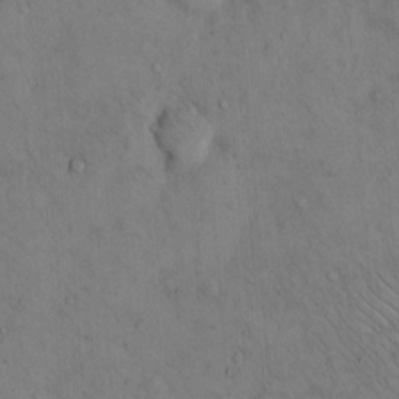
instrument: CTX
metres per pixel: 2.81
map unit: Hto
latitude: 13.5182
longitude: -59.4993
